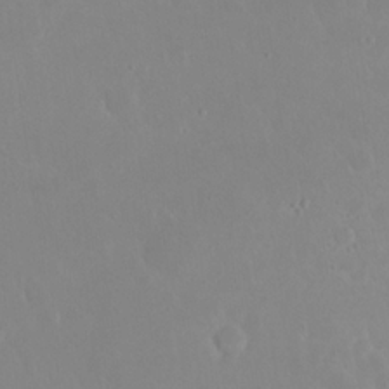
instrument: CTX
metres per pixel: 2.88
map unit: eHh
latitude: 23.7827
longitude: -66.2522
